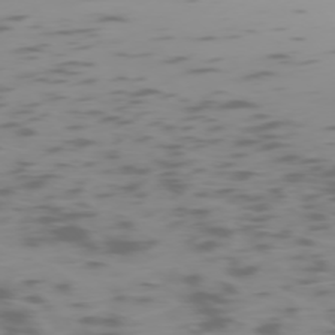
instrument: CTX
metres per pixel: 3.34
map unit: Ap
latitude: -75.7100
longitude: -67.1592
